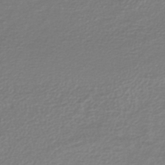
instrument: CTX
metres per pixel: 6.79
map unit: lHb
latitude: -40.4818
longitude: 71.7100
